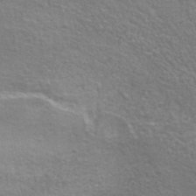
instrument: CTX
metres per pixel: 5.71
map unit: lHvf
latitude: 37.1026
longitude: -92.0444
